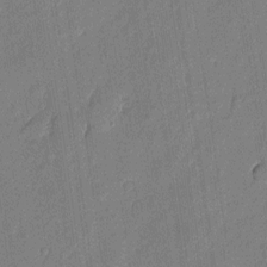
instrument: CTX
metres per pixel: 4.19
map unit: eHh
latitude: 6.1011
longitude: -73.7828
